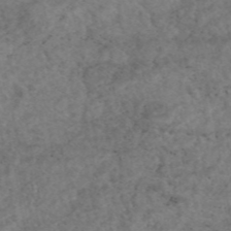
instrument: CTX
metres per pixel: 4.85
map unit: eAb
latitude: 45.1403
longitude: 114.4440
